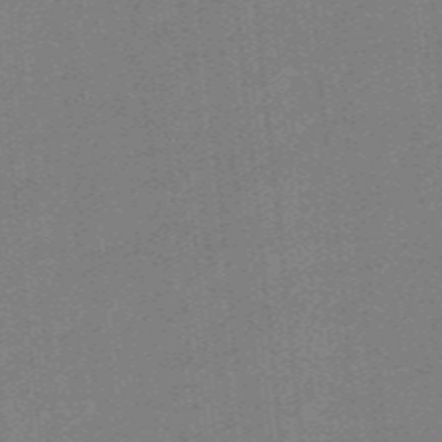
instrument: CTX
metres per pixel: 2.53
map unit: eHb
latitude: -44.6519
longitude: 87.9745
